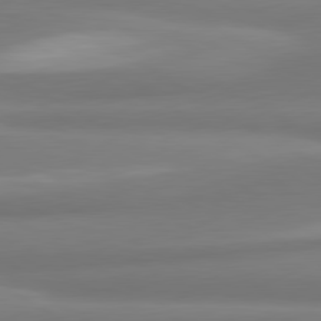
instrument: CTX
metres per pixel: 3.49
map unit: lApd
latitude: 80.4223
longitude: 174.9352
